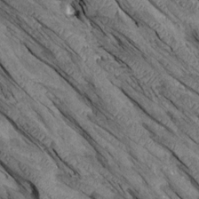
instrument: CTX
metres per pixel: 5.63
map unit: Aa
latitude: 14.6680
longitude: -146.5546
